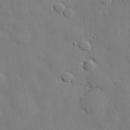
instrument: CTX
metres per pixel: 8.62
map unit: eHh
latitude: 27.6316
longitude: -81.3859
